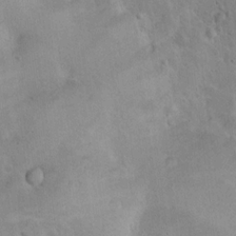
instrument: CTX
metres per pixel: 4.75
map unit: Nhu
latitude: 14.6680
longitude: -29.0836
